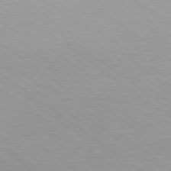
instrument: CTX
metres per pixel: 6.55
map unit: lApd
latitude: 79.1026
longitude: -177.4615
